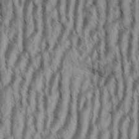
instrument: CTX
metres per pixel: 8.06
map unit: eHh
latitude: 34.4223
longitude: -137.9528
